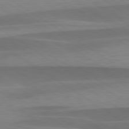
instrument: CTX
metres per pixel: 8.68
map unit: lApd
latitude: 79.5371
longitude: -95.3104
